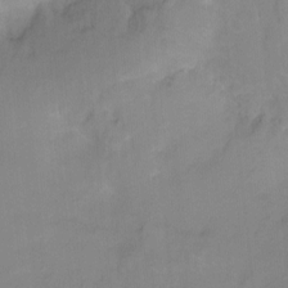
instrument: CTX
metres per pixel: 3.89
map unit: Ht
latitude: -10.5385
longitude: -39.3482
